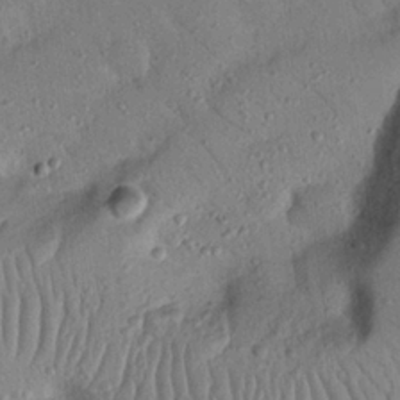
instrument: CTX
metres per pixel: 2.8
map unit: Nhu
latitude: 23.4615
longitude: -73.8206
